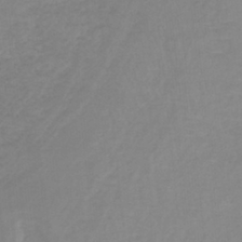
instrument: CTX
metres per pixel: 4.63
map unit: lHb
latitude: -40.5574
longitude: 65.4266
